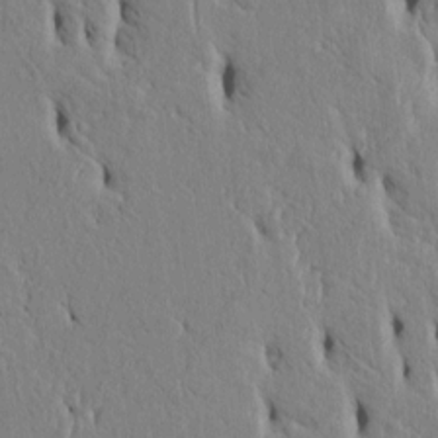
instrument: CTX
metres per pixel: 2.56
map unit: Htu
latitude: 3.3292
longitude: 151.0109
